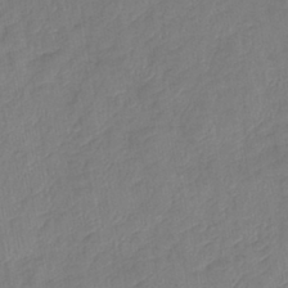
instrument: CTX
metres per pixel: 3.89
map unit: eHb
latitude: -41.4643
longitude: 81.3699
